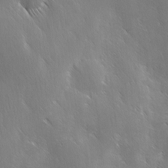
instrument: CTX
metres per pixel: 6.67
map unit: Ave
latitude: -0.7653
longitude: -112.6868
